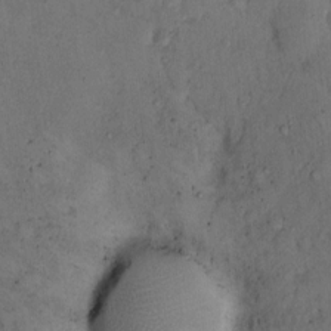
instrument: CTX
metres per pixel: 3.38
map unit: Hto
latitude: 11.2348
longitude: -61.7638
